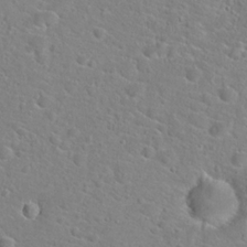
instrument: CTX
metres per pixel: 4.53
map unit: Hto
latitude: 22.2145
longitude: -44.9891
